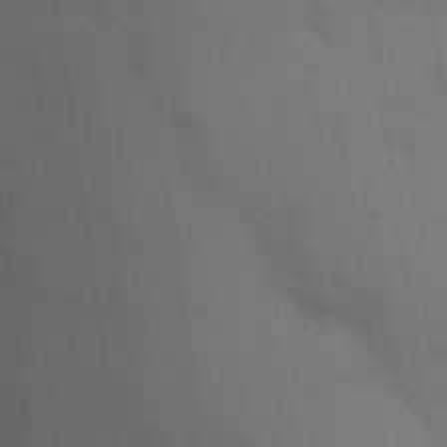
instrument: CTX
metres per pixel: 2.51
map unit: eHh
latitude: 24.4412
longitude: -71.5749
